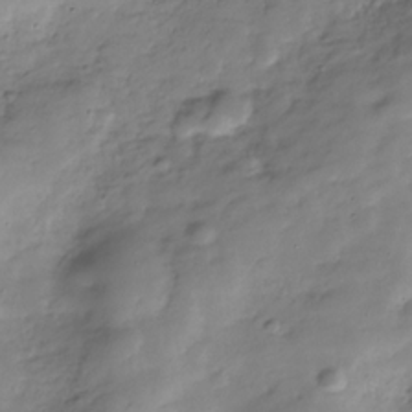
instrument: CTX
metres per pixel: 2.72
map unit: Hve
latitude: -30.3117
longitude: 90.6141
